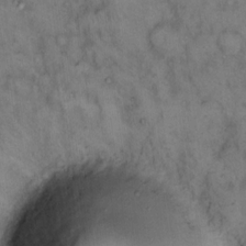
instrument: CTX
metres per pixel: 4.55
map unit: eHh
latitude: 14.8380
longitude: -64.0822
